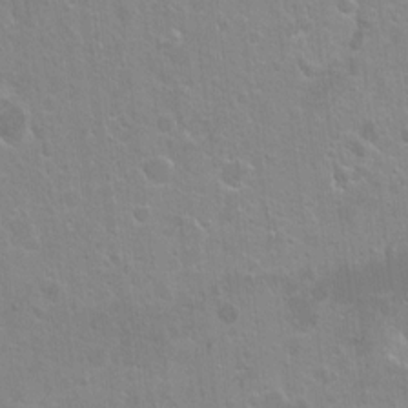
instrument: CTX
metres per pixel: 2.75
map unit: Ht
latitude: -6.2928
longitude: -36.8947
